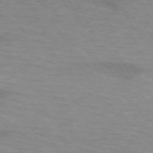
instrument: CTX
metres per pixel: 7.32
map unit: lApd
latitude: 73.3293
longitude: -55.7261
